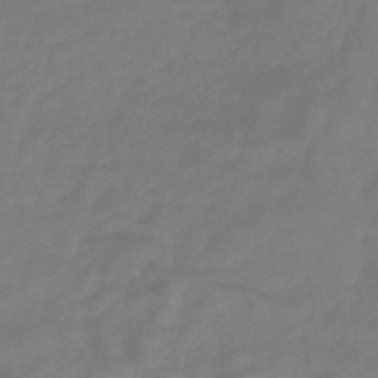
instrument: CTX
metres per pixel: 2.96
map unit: eHb
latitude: -31.7288
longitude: 74.5952
